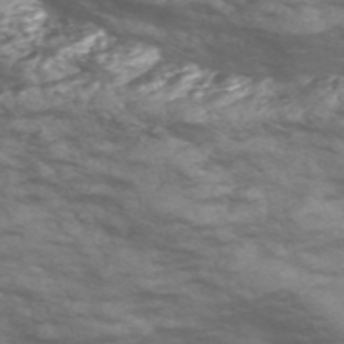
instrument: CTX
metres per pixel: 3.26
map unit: Nve
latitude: -57.9745
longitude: 54.2740
